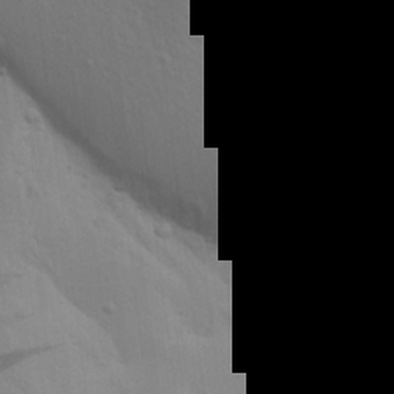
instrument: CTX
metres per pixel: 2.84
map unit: Aa
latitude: 18.4412
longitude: -142.7435
